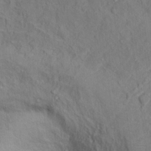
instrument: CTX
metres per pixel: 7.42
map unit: Ht
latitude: 15.5183
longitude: -36.8191
